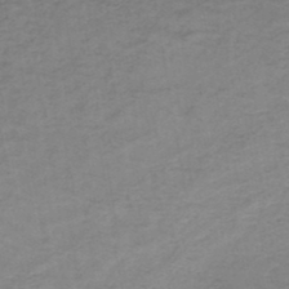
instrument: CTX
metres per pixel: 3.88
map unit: HNb
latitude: -46.7652
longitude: -38.9325
